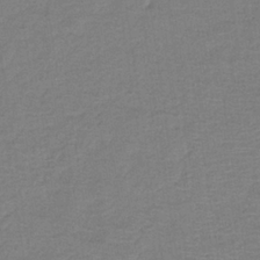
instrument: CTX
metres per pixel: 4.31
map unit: lHb
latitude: -34.7274
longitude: 65.1809
